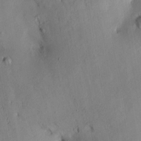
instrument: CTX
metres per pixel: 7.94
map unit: HNhu
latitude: 14.5735
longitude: 12.1984
